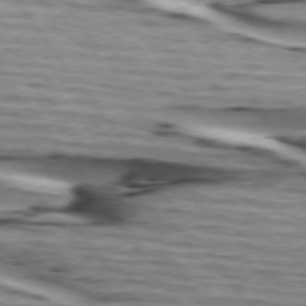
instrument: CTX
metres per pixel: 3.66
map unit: lApd
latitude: 74.5357
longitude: -72.1767
